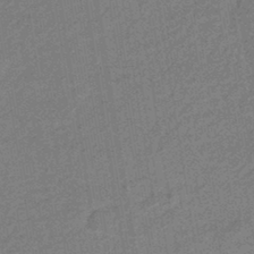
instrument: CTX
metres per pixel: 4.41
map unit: HNhu
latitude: -43.3887
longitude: 90.8597
